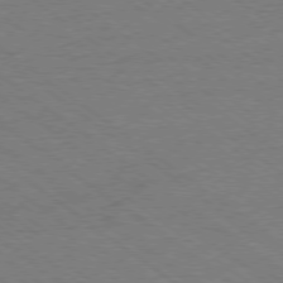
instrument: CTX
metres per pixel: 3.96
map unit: Ap
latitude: -78.9541
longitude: -83.0647
